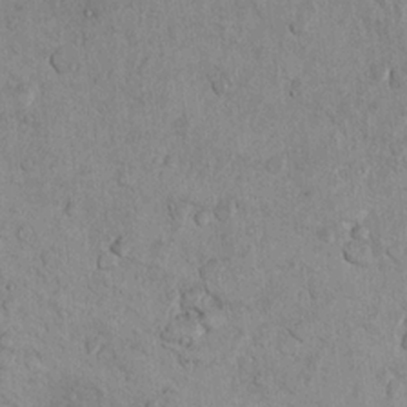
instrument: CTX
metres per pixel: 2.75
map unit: Ht
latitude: 11.4993
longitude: -31.7072
